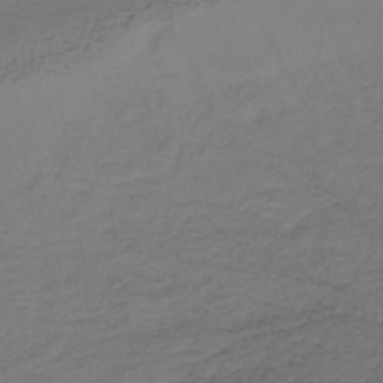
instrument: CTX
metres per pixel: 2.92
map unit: lHb
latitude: -35.6344
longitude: 61.2187
